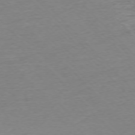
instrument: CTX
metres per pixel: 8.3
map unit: Ap
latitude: -76.4818
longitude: -92.3089
